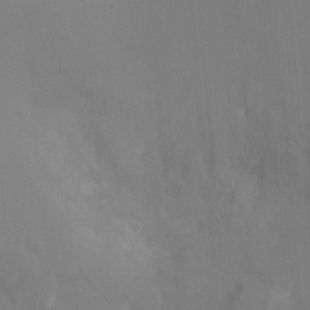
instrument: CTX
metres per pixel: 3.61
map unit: Ht
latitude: -8.5952
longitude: -28.2333
